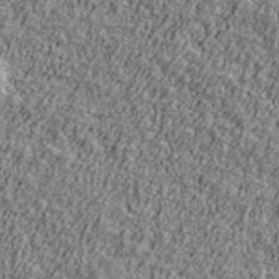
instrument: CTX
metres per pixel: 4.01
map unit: Ave
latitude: 41.6127
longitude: -111.5749
